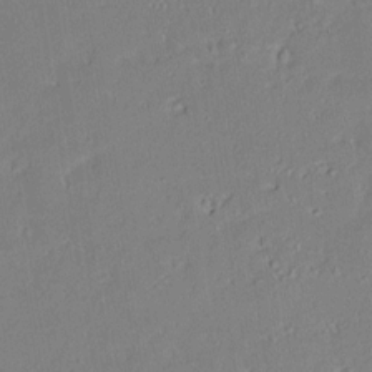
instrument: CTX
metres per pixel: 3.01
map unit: Aa
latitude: 8.8947
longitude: -133.7828
